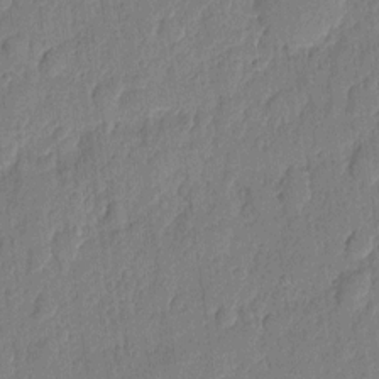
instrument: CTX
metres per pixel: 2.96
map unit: eHh
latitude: 6.6301
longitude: -73.9717
